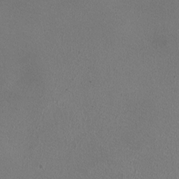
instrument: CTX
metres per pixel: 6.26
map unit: HNhu
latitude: -0.8030
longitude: -0.5734
